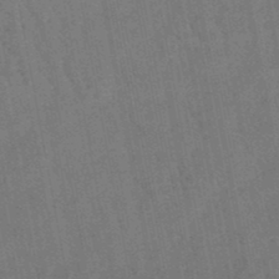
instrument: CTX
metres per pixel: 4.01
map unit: lHb
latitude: -47.5210
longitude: 76.9353
